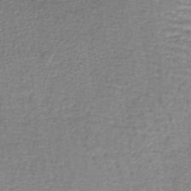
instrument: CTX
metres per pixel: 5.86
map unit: lHb
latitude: -40.0472
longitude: 62.1794
